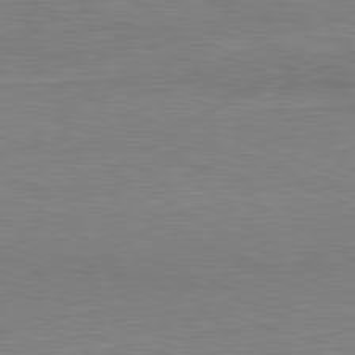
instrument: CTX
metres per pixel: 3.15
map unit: Hpe
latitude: -82.2928
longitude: 20.0094
